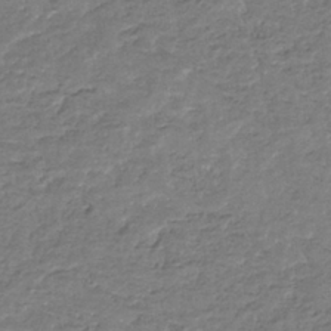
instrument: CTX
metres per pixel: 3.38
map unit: eHb
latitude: -34.8786
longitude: 77.4643
